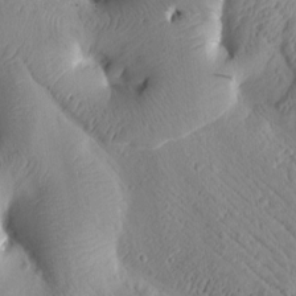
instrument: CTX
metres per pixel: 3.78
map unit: Htu
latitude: 1.7827
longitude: 176.1984
